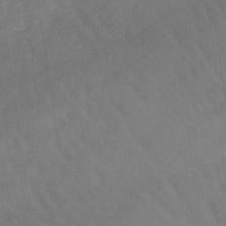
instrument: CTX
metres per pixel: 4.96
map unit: lHb
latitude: -45.5210
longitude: 66.5007
